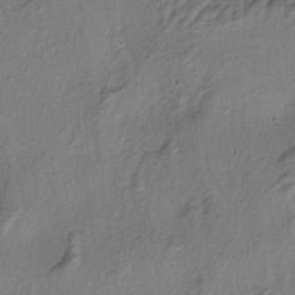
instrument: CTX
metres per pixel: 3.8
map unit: lAa
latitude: -5.0675
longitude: -123.6883
